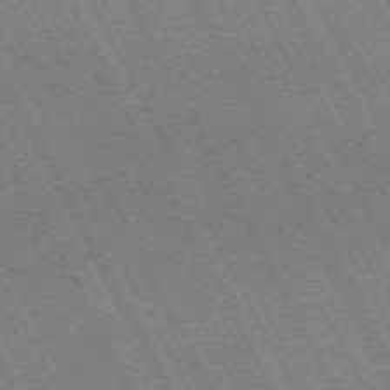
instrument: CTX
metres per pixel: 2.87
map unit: Hpe
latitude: -72.4440
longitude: 10.6330
